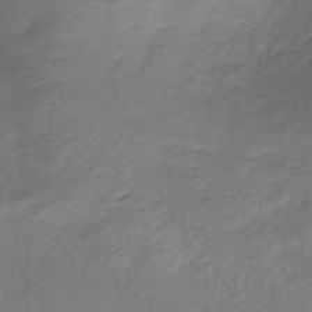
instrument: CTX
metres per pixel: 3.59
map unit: lHb
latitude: -37.7666
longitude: 72.6518
